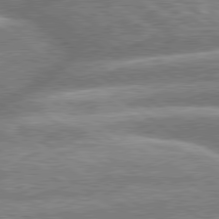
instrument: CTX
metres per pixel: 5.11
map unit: lApd
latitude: 79.6127
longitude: -159.1214
